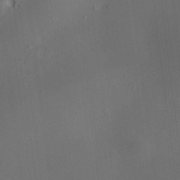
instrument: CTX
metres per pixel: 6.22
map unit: HNhu
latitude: 11.1403
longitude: 10.7841
